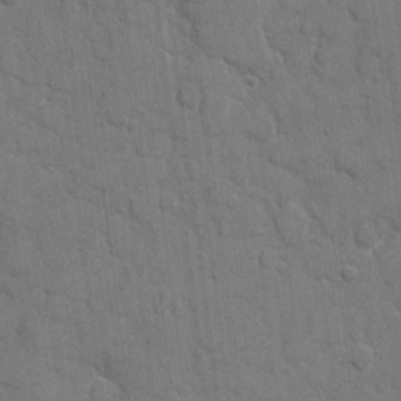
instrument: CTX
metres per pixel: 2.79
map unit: eHh
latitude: 8.9892
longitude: -67.7449
